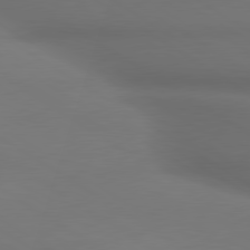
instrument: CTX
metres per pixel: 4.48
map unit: lApd
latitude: 79.9717
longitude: -174.8758
